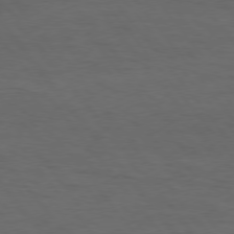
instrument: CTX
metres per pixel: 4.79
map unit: Hpe
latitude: 75.2348
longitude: -145.5182
